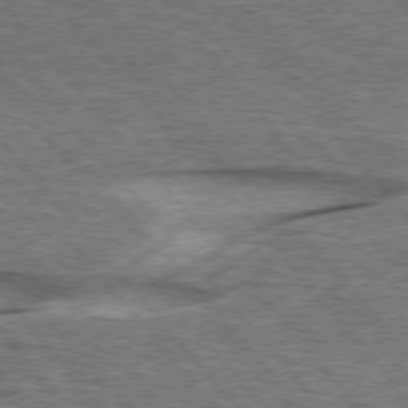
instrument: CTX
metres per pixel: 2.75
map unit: lApd
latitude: 75.6694
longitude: -57.1025
